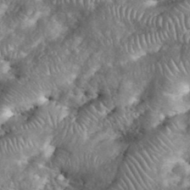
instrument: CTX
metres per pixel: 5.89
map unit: eHh
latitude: 38.8002
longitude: -56.9891
